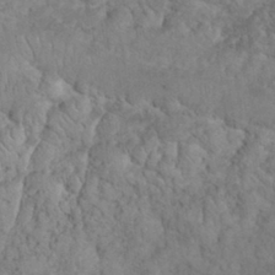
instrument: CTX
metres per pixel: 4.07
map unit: eHh
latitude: 32.7435
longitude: -64.7435
